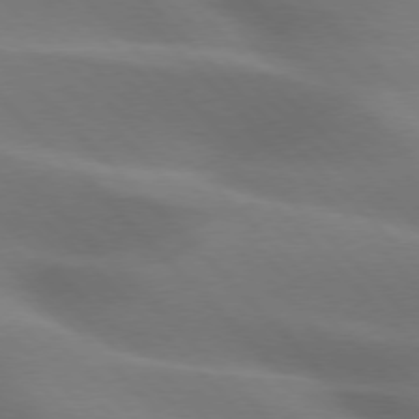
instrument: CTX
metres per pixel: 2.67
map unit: lApd
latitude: 75.8961
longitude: -61.7827
